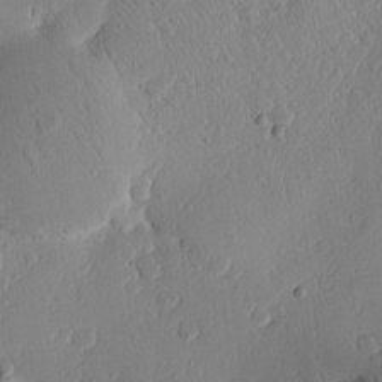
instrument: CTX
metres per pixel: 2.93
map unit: Htu
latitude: -1.5588
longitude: 171.6344
